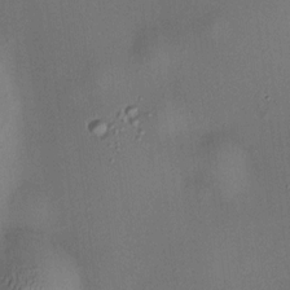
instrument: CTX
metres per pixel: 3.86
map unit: HNhu
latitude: 8.9892
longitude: 14.2551
